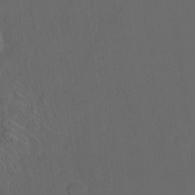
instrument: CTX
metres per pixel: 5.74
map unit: eHh
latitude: 19.0269
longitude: -64.7813
